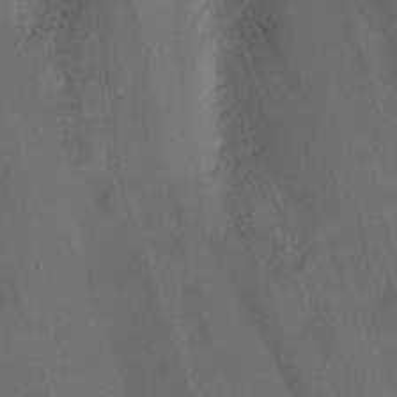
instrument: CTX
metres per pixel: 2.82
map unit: Nhu
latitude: 23.1592
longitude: -65.7827
